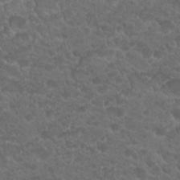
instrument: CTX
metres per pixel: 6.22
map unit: Hto
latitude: 19.5371
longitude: -34.3656
